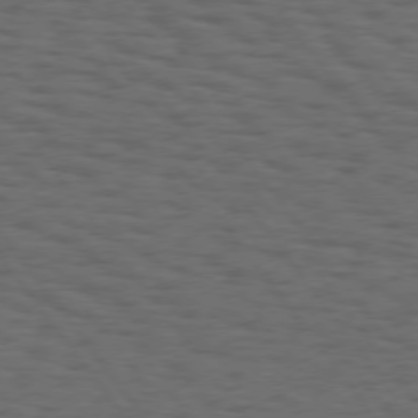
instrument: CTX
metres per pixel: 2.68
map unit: Hpe
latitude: 75.0270
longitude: -133.0836
